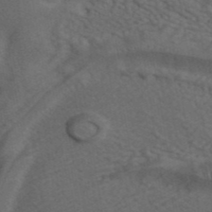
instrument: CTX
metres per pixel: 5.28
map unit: ANa
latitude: 41.9528
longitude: 55.8611
